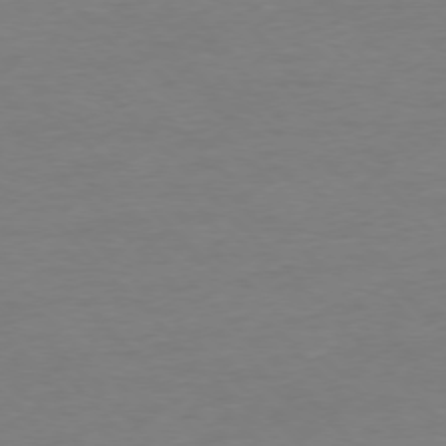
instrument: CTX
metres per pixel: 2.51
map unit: Ap
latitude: -77.1620
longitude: -71.5371
